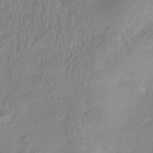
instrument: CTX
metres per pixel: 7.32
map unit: Nhu
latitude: -41.2754
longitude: -84.7246
